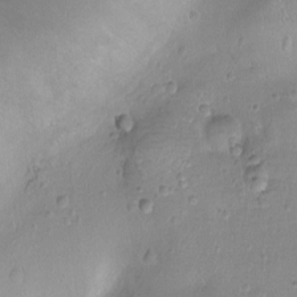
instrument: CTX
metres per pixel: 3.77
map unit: Ht
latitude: -8.3495
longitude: -21.0837
